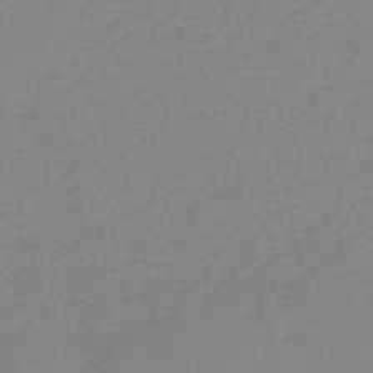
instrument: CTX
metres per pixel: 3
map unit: HNb
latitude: -53.9367
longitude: -38.8947
